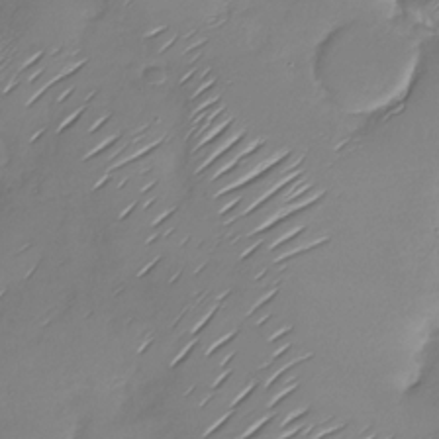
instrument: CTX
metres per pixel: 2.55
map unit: Nhu
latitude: -28.2362
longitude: -61.8772
